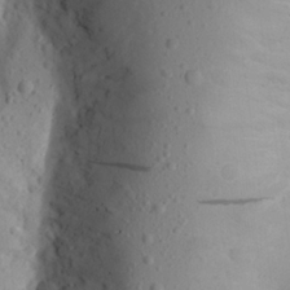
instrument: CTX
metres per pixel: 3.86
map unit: Aa
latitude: 21.6127
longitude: -145.4804
